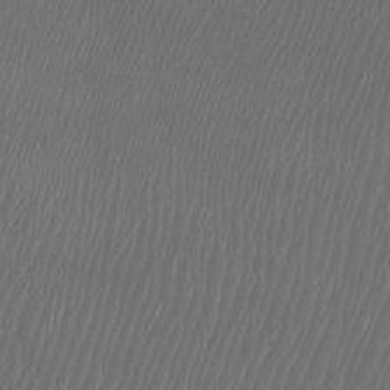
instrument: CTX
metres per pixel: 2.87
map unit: Htu
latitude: -6.3306
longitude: -74.7624
